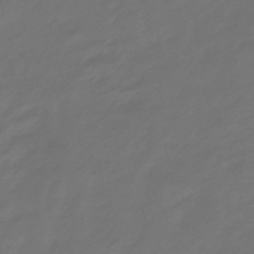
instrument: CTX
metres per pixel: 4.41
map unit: lHb
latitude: -47.8044
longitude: 81.9556
